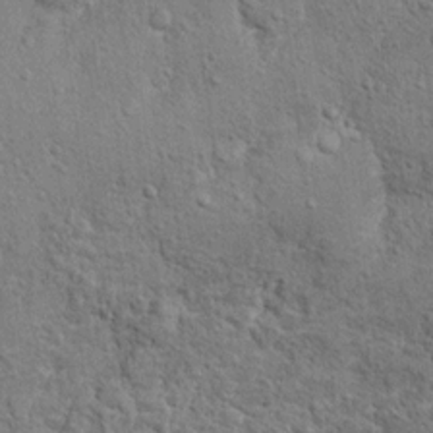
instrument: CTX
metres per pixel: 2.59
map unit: Hto
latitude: 11.1214
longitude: -37.1025
